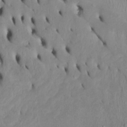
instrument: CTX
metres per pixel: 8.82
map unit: Htu
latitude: -5.3887
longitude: 153.0864
